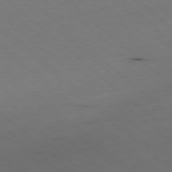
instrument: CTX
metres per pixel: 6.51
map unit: Hpe
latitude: -78.3495
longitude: 14.0850
